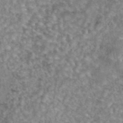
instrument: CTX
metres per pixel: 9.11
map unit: eAb
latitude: 44.2711
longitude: 107.2943
